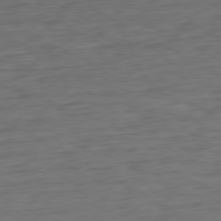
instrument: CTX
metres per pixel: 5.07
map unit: Ap
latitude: -80.3495
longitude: -102.5734
